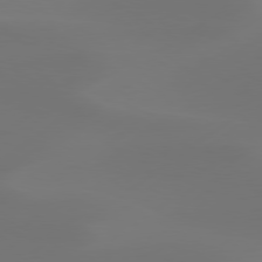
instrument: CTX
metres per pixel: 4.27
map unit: Hpe
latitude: 78.2523
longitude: -129.5560
